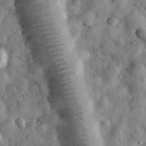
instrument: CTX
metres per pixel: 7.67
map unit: eHh
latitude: 33.7828
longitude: -68.7435
